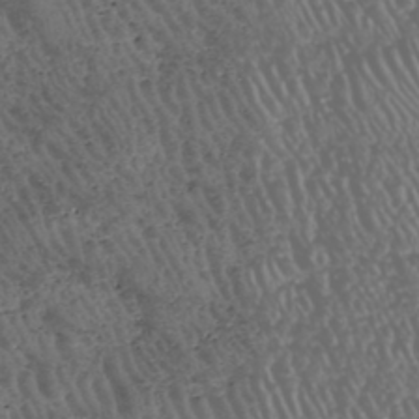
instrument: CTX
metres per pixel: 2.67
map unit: HNhu
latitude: -47.7288
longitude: 28.8597
